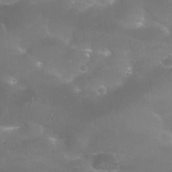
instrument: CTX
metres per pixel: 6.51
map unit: Nhu
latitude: 25.1214
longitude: -53.0081
